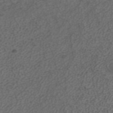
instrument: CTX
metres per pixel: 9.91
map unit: ANa
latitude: 42.3278
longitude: 27.9556
